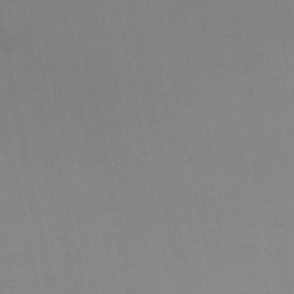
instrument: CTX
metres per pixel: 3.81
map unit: HNhu
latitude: -48.7841
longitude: 99.9367
